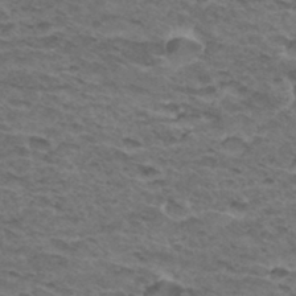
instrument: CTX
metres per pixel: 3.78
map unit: Hto
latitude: 32.9514
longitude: -47.4238
